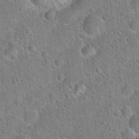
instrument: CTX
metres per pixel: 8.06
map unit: Hto
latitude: 20.7247
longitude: -51.6505
